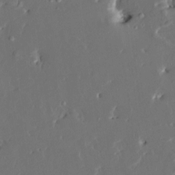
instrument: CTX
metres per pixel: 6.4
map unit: HNhu
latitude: 4.9136
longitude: -5.0647
